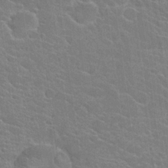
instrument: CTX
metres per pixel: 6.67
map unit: Hto
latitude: 23.8394
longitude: -40.6868
